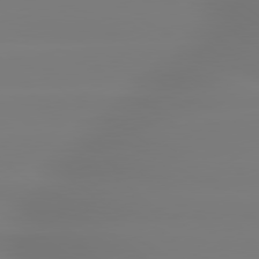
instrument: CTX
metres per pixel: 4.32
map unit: lApd
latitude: 79.5371
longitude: -136.1767
